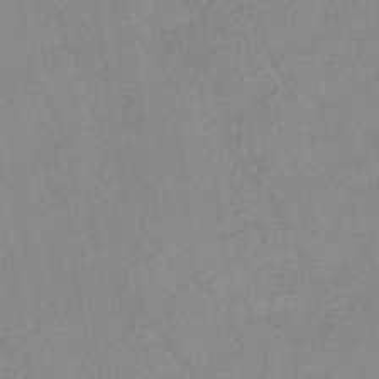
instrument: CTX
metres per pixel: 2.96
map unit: lHb
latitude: -37.0675
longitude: 72.4440
